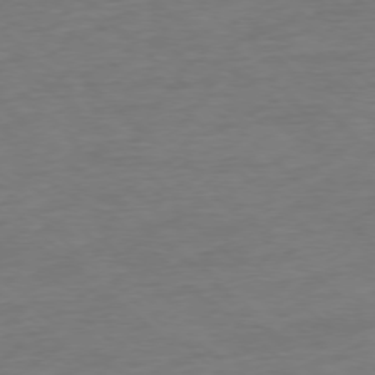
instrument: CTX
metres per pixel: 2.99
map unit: Ap
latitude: -76.9353
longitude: -77.2348
